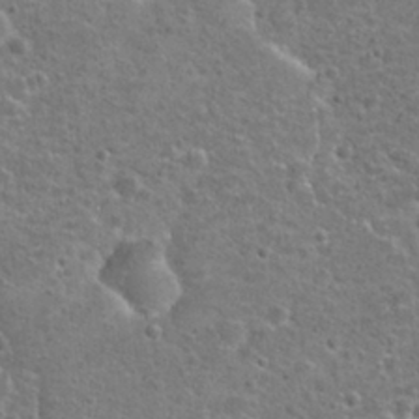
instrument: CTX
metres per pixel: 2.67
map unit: Hto
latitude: 22.5546
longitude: -47.8395
